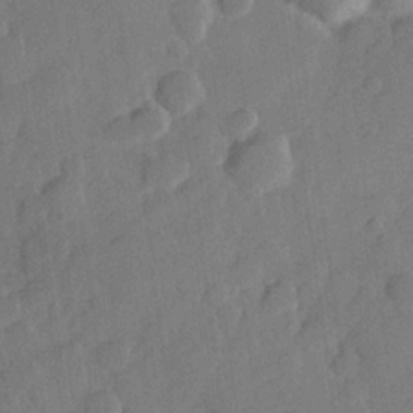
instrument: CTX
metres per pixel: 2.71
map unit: Hve
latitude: 25.2537
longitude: 148.9731
